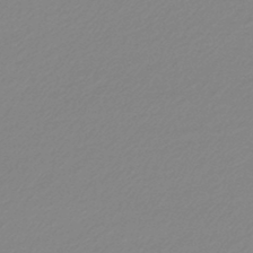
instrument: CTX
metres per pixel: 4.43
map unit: lHb
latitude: -44.3117
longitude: 61.4454
